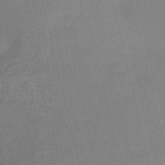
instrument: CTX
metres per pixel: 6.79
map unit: HNb
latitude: -44.9164
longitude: -37.9150
